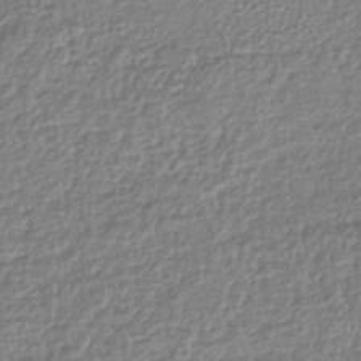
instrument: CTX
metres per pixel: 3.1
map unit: lHb
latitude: -41.5399
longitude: 71.8611
